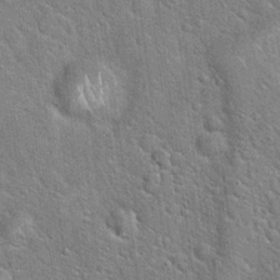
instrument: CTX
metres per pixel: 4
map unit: Hto
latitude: 20.1578
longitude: -51.5182
